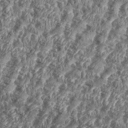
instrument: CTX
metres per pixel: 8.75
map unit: eHh
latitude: 35.4048
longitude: -137.0081
